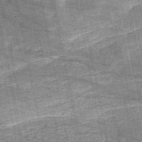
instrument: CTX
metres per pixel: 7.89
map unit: HNb
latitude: -53.6532
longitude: -40.0444
